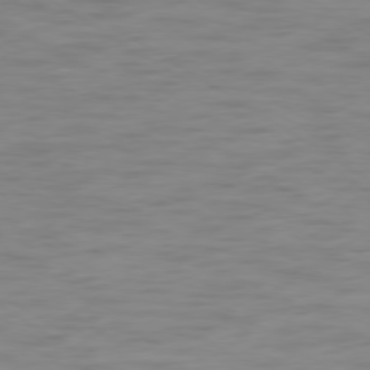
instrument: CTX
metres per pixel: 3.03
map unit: Ap
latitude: -79.3887
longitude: -63.9717
